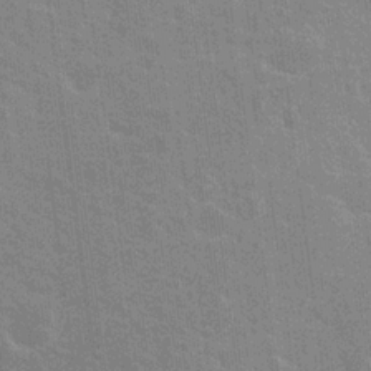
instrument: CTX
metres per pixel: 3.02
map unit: Nhu
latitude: 18.5545
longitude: -30.7058
